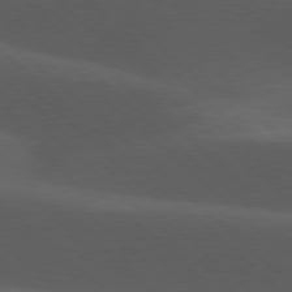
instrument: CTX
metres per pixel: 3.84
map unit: lApd
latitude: 77.7638
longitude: -54.0255
